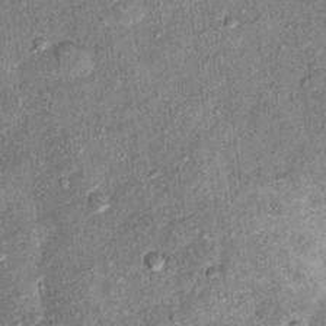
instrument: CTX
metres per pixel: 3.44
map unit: Ht
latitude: 11.1592
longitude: -37.5749
